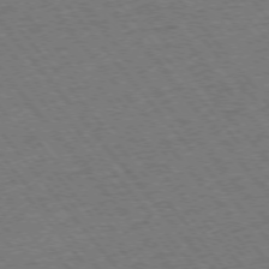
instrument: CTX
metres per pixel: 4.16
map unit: Ap
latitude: -75.5022
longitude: -86.8947
